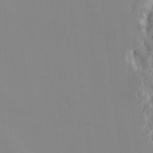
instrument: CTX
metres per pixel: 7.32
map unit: Ave
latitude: 13.6316
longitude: -104.9892
